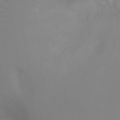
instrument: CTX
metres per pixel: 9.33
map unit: Ht
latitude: -8.2928
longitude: -28.5923
